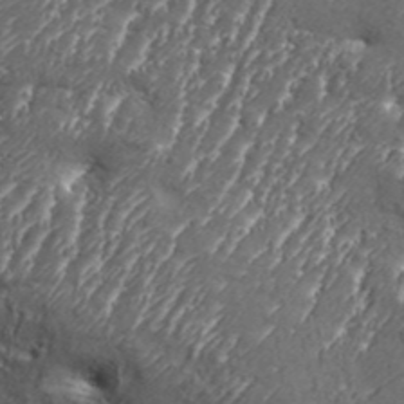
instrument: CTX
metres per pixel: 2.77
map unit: Aa
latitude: 34.1011
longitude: -135.3103
